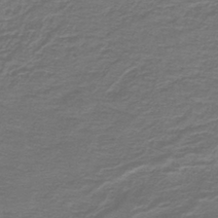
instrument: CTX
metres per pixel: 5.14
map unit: lHb
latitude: -43.1431
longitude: 56.9353
